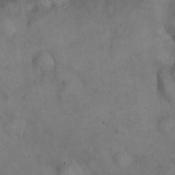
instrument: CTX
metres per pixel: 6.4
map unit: eHh
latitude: 22.1389
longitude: -61.4804
